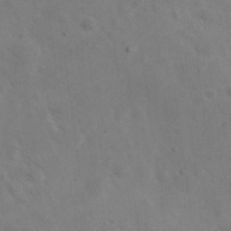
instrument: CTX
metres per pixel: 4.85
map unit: eHh
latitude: 24.8569
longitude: -67.2348
